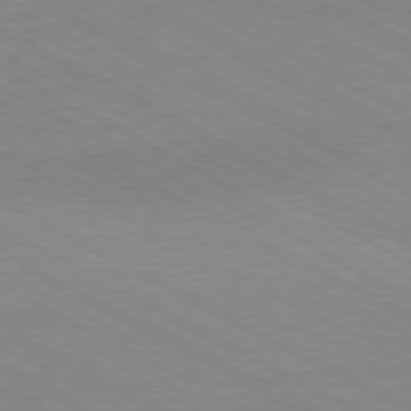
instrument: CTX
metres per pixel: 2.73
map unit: Hpe
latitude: -81.0865
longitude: 17.1431
